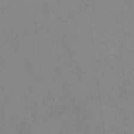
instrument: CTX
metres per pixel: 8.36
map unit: HNhu
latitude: -1.1998
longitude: -6.5357
